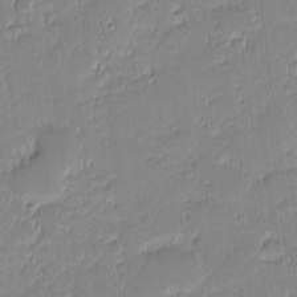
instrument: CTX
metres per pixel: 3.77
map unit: eHh
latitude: -1.2943
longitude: -83.1970
